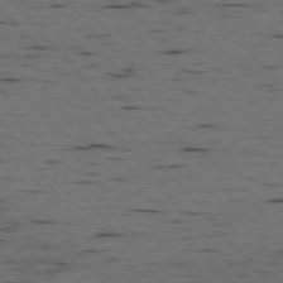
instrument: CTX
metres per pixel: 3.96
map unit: Ap
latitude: -76.3306
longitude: -90.9325
